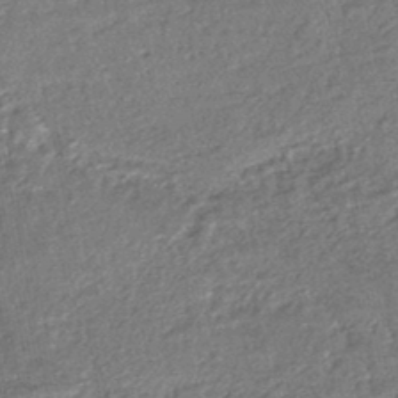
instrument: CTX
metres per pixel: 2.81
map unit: HNhu
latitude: -46.9919
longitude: 102.2928
